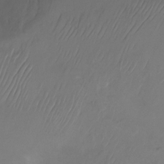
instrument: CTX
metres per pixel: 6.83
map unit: Nhu
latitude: -23.3510
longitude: -71.9150
